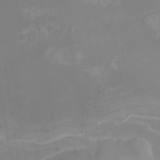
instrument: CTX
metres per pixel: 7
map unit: Nhu
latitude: -8.3306
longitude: -84.7435
